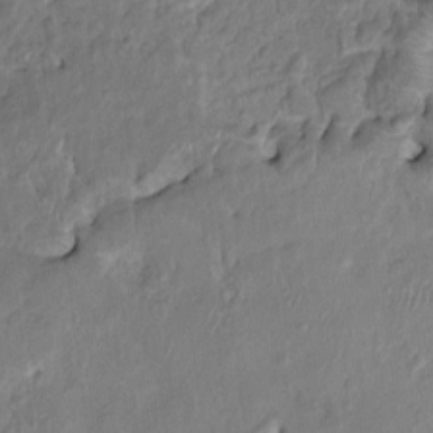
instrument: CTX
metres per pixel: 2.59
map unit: HNhu
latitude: 7.5938
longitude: -3.7827
